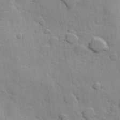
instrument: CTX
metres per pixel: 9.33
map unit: Hve
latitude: 23.6883
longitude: 148.2929
